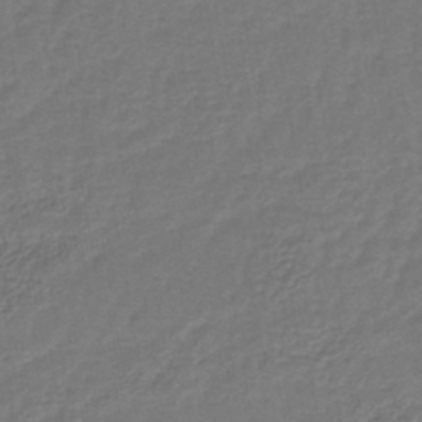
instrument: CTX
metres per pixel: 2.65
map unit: lHb
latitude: -43.7288
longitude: 76.7274
